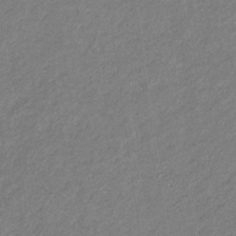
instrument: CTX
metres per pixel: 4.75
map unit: eHb
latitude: -31.8989
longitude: 70.1039
